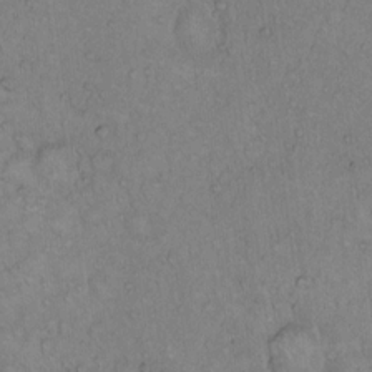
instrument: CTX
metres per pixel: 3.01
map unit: Hto
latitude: 13.6883
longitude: -56.7057
